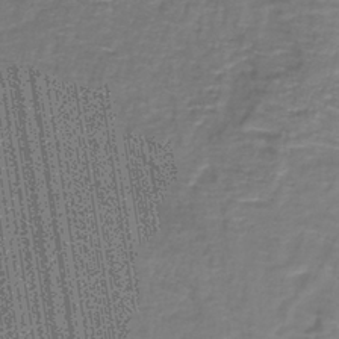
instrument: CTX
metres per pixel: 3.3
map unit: lHb
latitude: -38.0850
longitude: 58.7841
